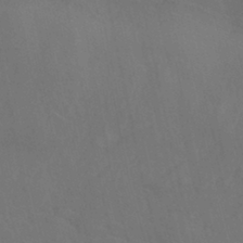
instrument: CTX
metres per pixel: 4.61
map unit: HNhu
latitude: -39.7100
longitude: 96.1606
